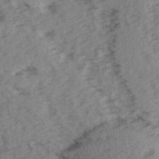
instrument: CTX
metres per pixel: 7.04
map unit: Ave
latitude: 15.0837
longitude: -103.5371
